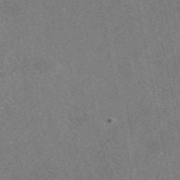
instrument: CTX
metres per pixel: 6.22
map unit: eAb
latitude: 48.4034
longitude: 109.7478
